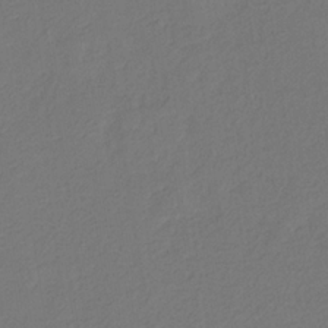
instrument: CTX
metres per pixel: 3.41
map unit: eHb
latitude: -30.0283
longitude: 67.9745
